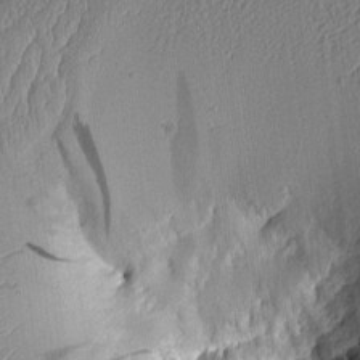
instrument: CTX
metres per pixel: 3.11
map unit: Aa
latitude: 9.5371
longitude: -127.7072
